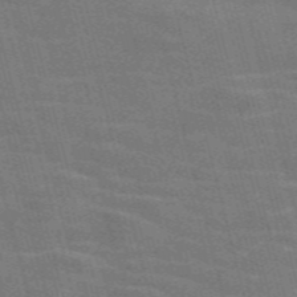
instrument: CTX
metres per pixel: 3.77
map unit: Nve
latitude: -58.7085
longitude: 62.4251
